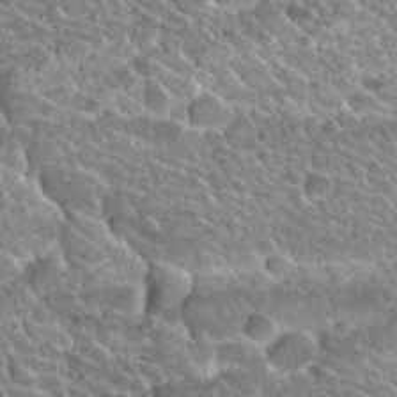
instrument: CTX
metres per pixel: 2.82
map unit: Nhu
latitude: 29.7449
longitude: -54.4601
